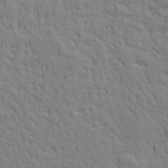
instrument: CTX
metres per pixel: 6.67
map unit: Ave
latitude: 16.3278
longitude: -141.2159
